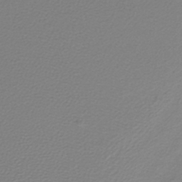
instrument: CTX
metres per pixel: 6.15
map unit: lHb
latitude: -42.5951
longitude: 64.8219
